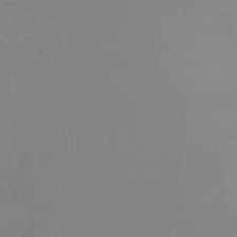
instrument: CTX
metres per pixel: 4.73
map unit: Ht
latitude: -8.9731
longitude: -33.3293
